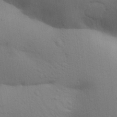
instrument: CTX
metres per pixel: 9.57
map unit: Aa
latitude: 30.0444
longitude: -147.1592
